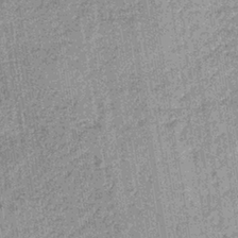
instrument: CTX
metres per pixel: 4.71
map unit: lHb
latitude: -36.3495
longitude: 64.0850
